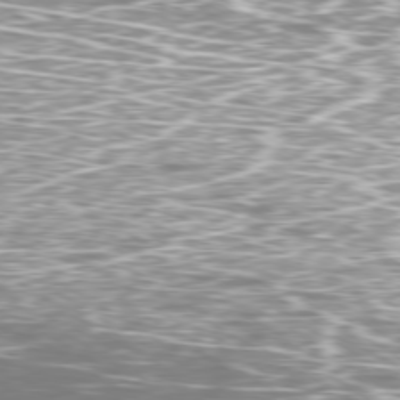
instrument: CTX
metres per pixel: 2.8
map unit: Ap
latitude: -79.4643
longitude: -71.8205
